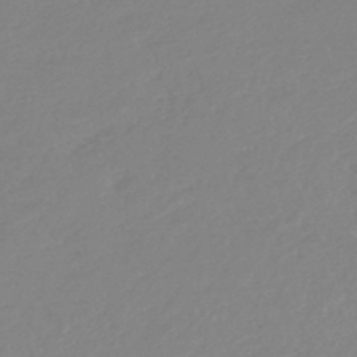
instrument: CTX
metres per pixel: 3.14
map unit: lHb
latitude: -44.8030
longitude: 71.0675
